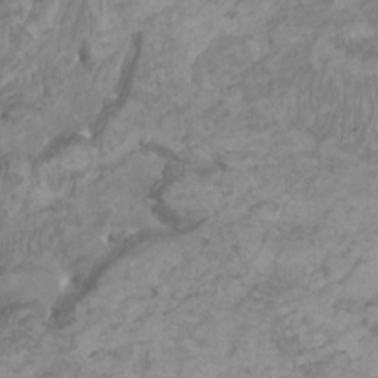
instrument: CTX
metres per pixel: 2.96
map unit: HNhu
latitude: 2.2900
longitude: -2.2522
